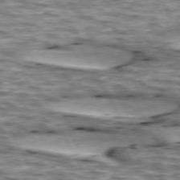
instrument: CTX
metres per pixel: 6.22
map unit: lApd
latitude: 74.1956
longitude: -54.9703
